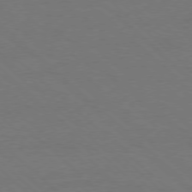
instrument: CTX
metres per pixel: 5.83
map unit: Ap
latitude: -78.5384
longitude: -86.6301
